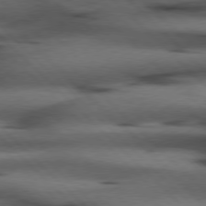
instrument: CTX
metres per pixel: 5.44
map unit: Hpe
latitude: 77.1781
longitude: -155.2348
